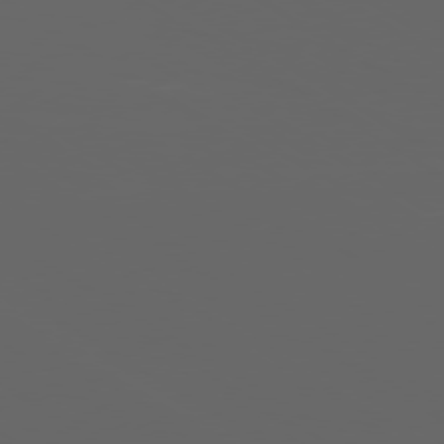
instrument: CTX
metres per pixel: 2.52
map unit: Ap
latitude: -80.0472
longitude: -94.1011
